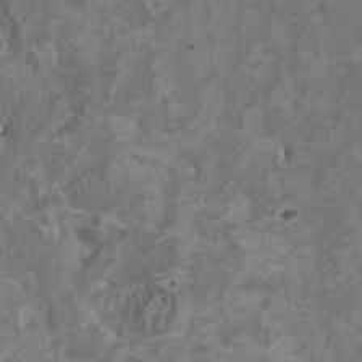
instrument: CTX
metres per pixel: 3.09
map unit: HNhu
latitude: 2.6868
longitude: -4.0255
